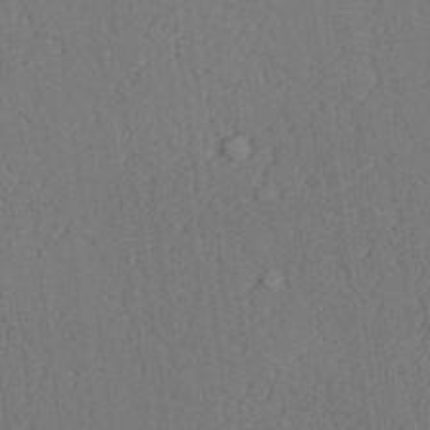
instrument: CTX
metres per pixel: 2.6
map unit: lAvf
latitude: 28.6868
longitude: -109.0458
